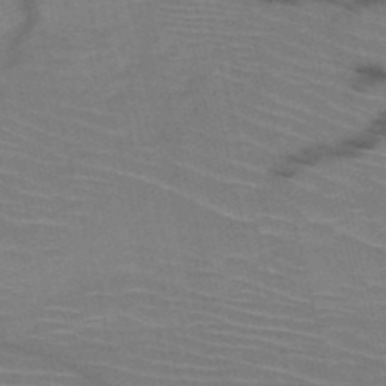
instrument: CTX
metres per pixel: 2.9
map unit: HNb
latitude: -50.8030
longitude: -45.0458
